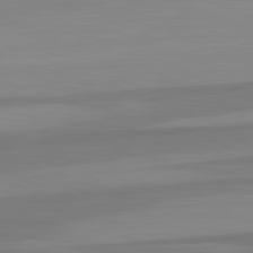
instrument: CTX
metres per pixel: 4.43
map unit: lApd
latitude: 82.7624
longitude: 156.2172
